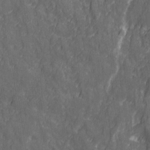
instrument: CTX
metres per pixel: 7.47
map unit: Ave
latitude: 20.4223
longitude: -133.8961
